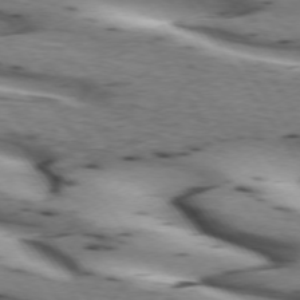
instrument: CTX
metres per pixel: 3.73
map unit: lApd
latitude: 73.0648
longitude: -53.5938
